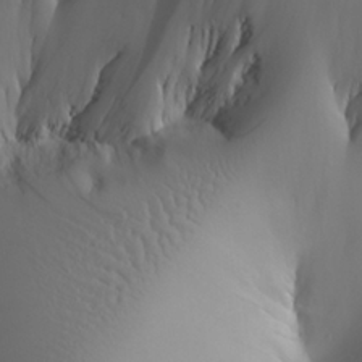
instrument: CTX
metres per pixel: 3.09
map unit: Aa
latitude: 25.2914
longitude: -144.3845
